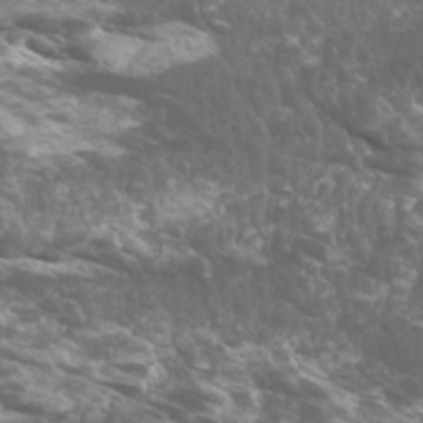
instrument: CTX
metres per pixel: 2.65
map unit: Htu
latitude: -5.4832
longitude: -75.4049
